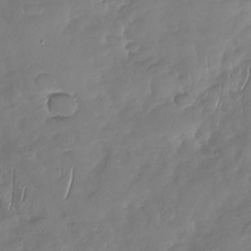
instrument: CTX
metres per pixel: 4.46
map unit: Nhu
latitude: -29.7856
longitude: -61.1214
